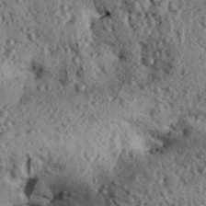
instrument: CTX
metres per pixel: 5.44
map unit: Aa
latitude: 31.1970
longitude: -136.8002
